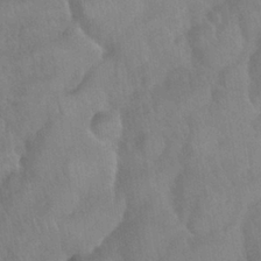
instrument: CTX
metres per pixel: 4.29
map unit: Nhu
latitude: 26.0633
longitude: -55.7072
